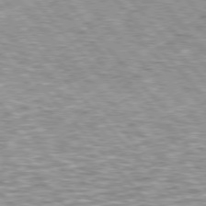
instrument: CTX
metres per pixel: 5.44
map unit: lApd
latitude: 76.6301
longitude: -74.1389
